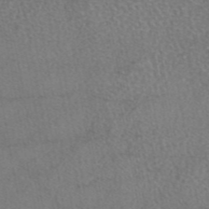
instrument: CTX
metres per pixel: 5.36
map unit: eAb
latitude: 45.4426
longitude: 108.2928
